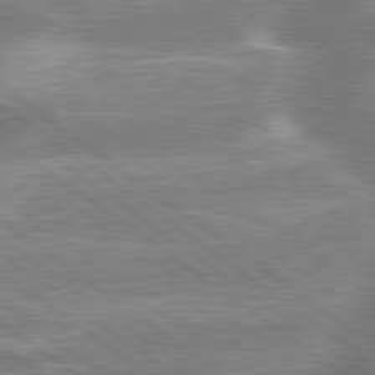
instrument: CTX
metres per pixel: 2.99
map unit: lApd
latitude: 79.4805
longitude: -158.7624
